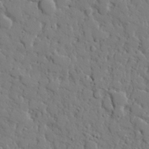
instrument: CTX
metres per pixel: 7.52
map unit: eHh
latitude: 27.0836
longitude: -78.3279
